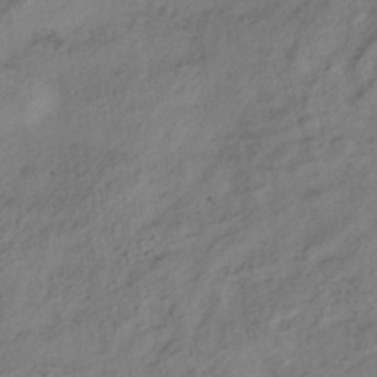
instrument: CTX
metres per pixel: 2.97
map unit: HNhu
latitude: -41.7477
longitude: 107.2754
